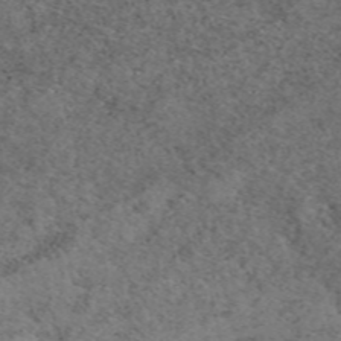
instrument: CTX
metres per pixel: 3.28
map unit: eAb
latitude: 49.9150
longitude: 107.1998
